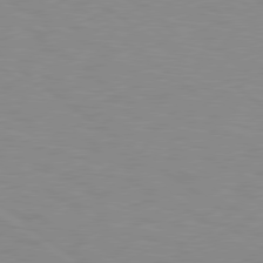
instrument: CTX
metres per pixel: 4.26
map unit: Hpe
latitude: 78.7813
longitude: -122.2522
